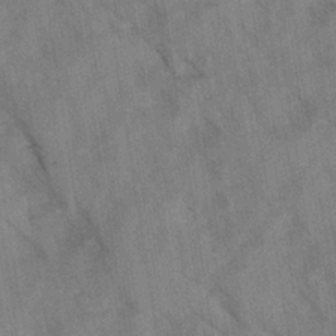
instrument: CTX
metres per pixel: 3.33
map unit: Ave
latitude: 0.1389
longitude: -110.7246
